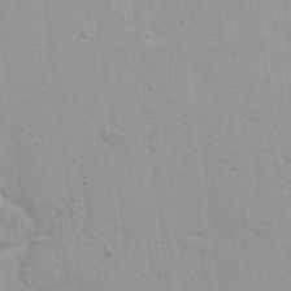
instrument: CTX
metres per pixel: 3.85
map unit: Nhu
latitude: 1.4426
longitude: -16.5356
